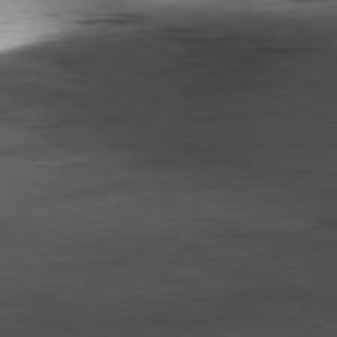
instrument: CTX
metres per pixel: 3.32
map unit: Ap
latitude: -81.8423
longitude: -70.8191
